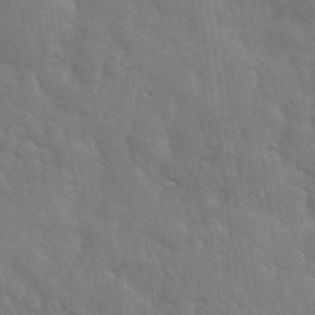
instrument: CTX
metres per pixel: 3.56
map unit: eHh
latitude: 35.4615
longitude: -61.1592
